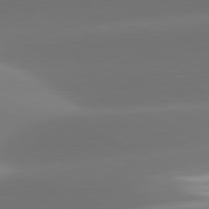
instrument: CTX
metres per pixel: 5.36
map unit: lApd
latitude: 81.7639
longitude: -161.4048
